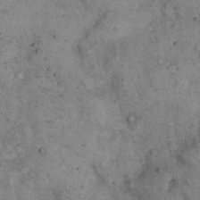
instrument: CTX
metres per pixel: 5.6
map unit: eHh
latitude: 17.0647
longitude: -62.0822
